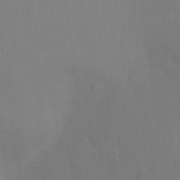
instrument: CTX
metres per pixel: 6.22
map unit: Ht
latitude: -6.5007
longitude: -28.7813
